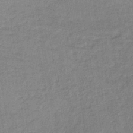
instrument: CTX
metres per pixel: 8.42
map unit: lHb
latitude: -40.9730
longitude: 60.9164
